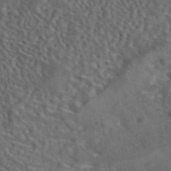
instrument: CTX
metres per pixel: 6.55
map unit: eAb
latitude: 43.8583
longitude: 110.6896
